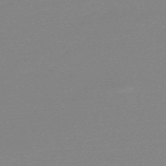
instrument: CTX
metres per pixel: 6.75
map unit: eHh
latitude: -62.1039
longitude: 52.1039
